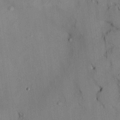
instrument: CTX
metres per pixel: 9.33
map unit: HNhu
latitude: 14.4412
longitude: 11.4643
